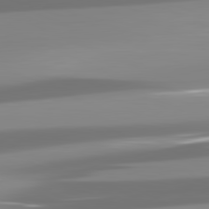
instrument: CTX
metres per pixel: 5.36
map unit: lApd
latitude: 81.9717
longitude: -137.3671
